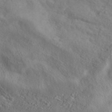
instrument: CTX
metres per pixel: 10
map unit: ANa
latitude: 42.1767
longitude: 52.4818
